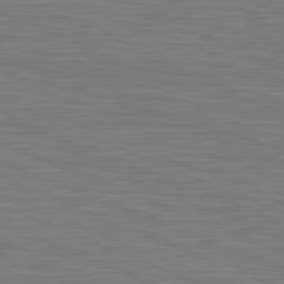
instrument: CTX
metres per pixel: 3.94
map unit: lApd
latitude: 81.7639
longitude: -171.3104
